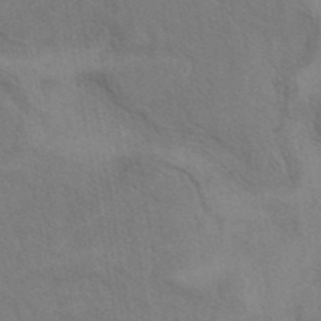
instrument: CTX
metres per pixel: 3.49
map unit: eAb
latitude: 42.3845
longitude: 110.1794
